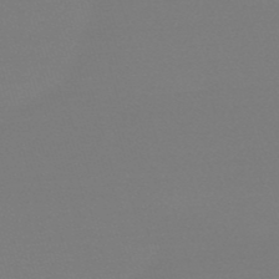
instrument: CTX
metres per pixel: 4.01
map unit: eHb
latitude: -50.3873
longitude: 68.9163
